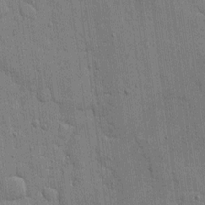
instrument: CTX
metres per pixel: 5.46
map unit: Ave
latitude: 11.2915
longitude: -101.1403
